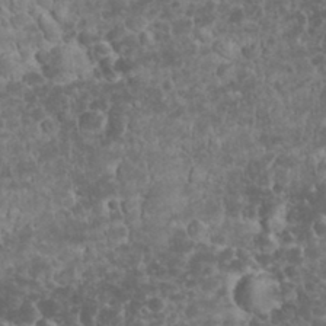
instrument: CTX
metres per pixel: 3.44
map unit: eHh
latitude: 33.3104
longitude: -64.3467
